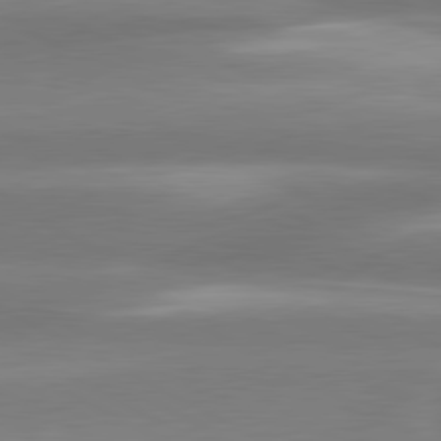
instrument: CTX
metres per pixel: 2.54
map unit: lApd
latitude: 80.8191
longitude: -135.7071
